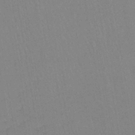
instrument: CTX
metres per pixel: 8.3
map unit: lHb
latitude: -40.3684
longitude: 67.8800
